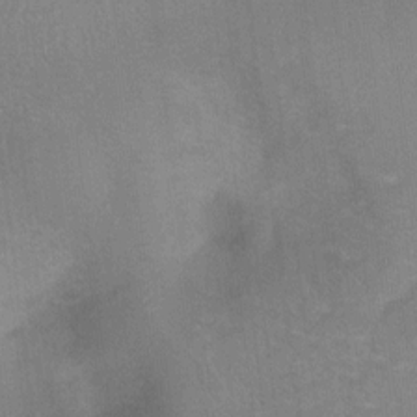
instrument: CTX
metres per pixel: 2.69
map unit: Ht
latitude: -1.6911
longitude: -33.3104
